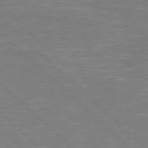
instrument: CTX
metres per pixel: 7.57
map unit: Hpe
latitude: 78.0255
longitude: -124.4223
